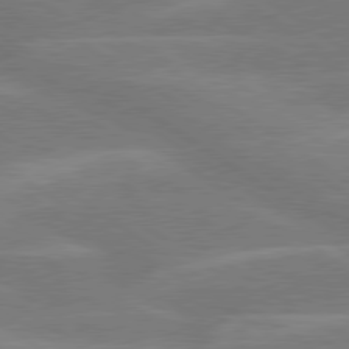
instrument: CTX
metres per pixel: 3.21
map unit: lApd
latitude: 79.6127
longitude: -122.4979
